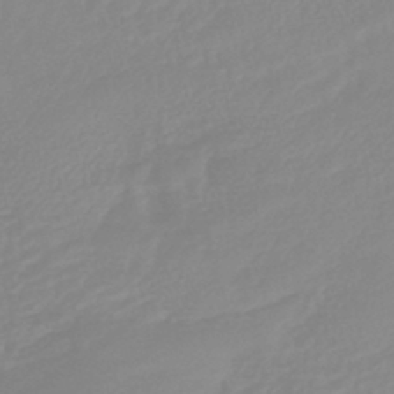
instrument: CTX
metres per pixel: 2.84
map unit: lHb
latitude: -41.9556
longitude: 77.7100
